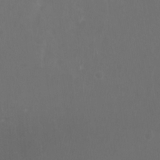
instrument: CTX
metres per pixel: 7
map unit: Htu
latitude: -6.9919
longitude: -66.4223
